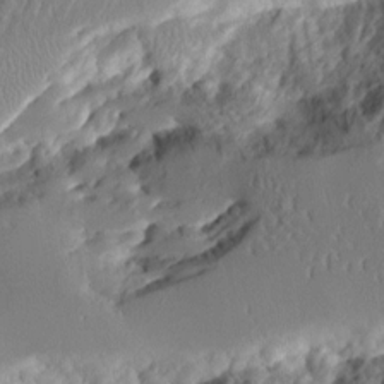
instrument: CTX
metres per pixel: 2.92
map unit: Aa
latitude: 11.4616
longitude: -126.7246
